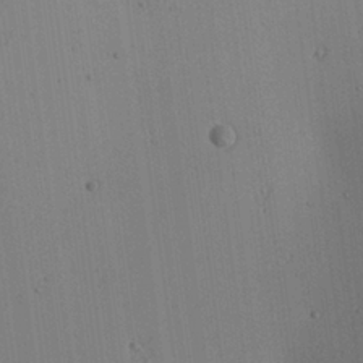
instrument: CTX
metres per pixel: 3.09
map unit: Aa
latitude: 25.5560
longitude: -137.7828
